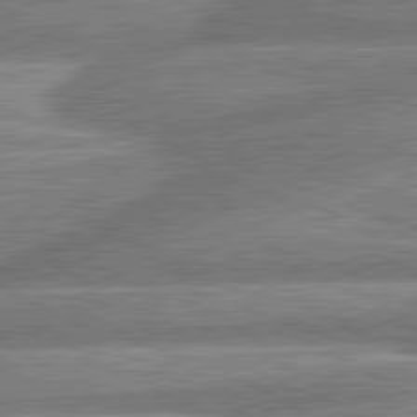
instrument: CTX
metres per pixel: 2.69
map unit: lApd
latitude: 81.0458
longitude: -165.7450
